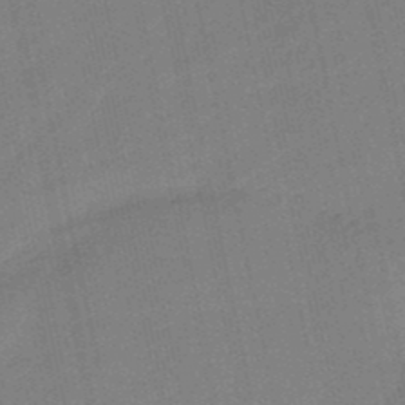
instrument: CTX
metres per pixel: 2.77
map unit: lHb
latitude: -49.5588
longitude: 80.5385
